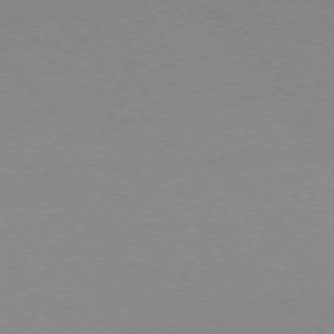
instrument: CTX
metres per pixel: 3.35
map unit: Ap
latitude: -75.4266
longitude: -74.9892
